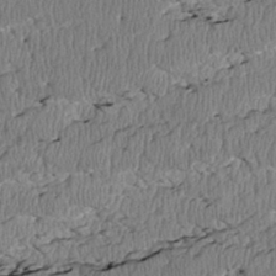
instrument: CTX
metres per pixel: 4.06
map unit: Htu
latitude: 3.5371
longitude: 149.8423
